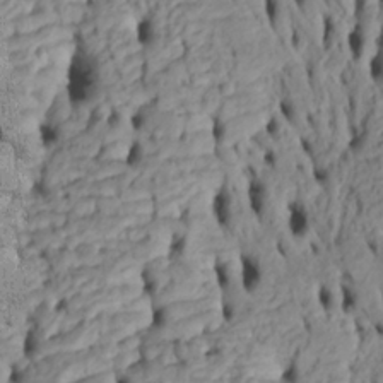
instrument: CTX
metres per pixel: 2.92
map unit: Htu
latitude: -5.4076
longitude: 152.8786
